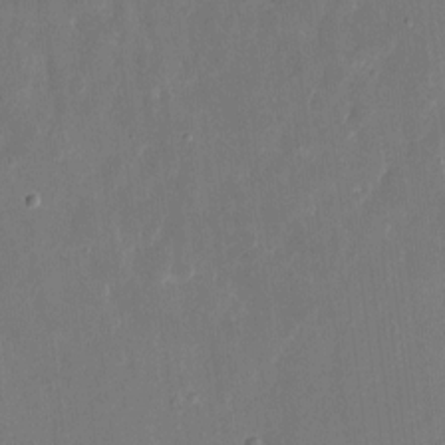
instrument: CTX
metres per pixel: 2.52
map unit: eHh
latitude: 7.5182
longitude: -68.8758
